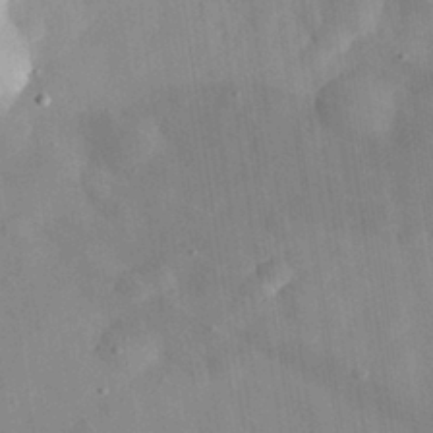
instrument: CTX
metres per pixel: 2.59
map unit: eHh
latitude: 29.8772
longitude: -74.8191
